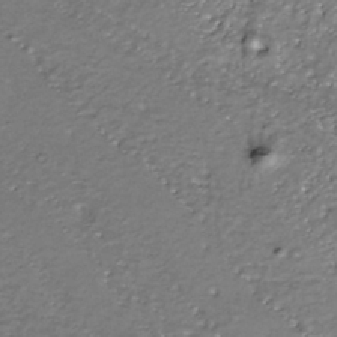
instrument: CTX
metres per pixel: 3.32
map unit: Nhe
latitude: -36.2739
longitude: -89.9528
